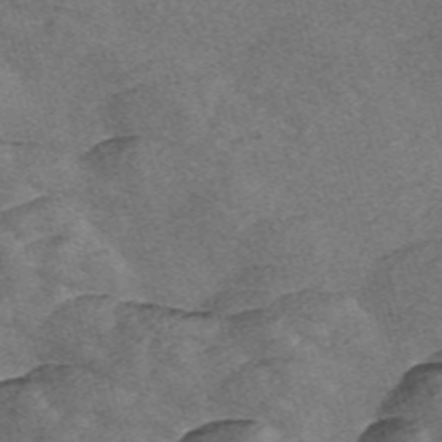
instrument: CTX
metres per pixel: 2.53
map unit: Nve
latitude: -57.2943
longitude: 57.6155
